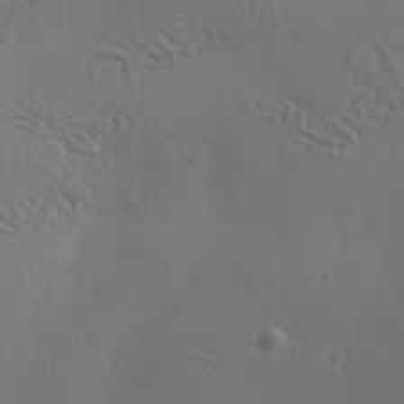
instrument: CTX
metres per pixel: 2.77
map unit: Aa
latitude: 33.6316
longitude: -134.4034
